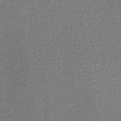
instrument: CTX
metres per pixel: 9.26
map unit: HNb
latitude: -34.1795
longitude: 62.8408
